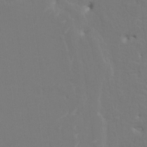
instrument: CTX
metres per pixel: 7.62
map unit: HNhu
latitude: 7.8394
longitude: -4.4223
